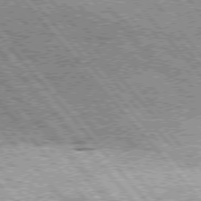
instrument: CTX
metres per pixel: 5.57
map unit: Hpe
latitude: 75.4804
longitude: -157.5938
